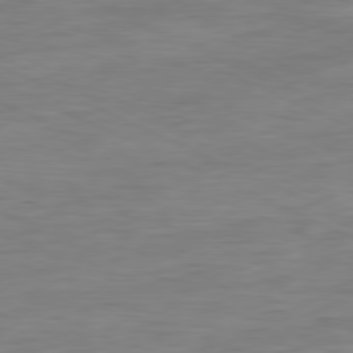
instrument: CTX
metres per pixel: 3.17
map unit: Ap
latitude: -81.1053
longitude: -82.1199
